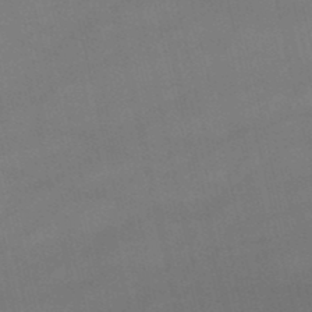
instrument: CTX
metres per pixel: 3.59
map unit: lHb
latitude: -48.5763
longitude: 70.4629
